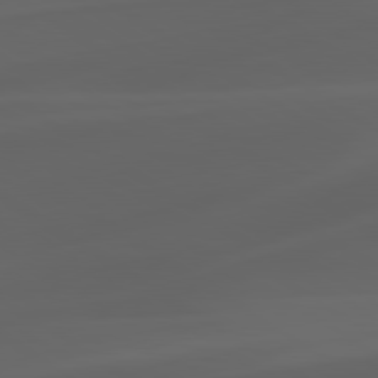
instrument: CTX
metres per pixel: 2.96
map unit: lApd
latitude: 80.8569
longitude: -85.5749
